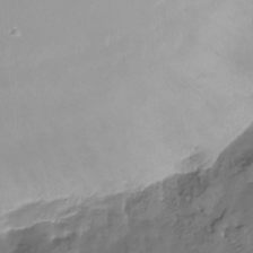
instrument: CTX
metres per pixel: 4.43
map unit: Nhu
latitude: -27.5966
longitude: -78.8380
